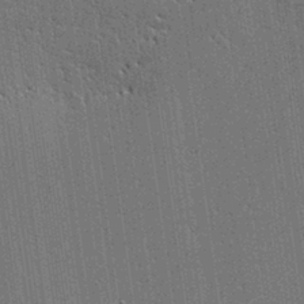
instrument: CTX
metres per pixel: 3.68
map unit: lAvf
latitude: -0.0472
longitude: -107.9150
